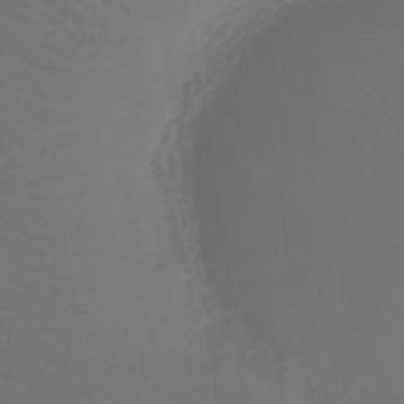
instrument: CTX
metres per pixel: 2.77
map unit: lHb
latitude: -43.0675
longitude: 67.2565
